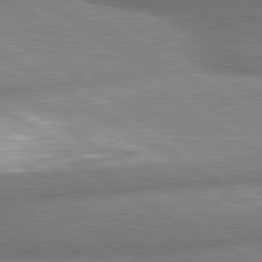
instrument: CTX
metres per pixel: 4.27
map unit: lApd
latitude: 80.1956
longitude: -161.7449
